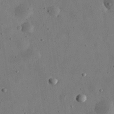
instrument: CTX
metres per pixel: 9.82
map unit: eHh
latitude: 32.7813
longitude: -75.9906
